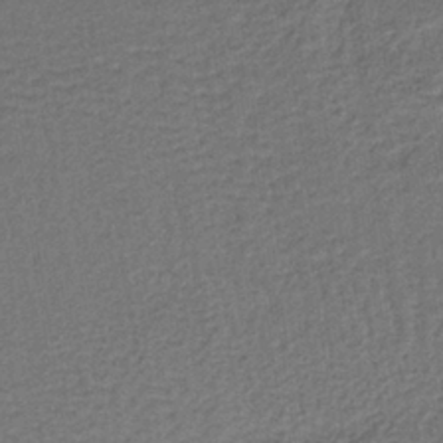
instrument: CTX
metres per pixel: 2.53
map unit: lHb
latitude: -38.6141
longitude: 59.8422
